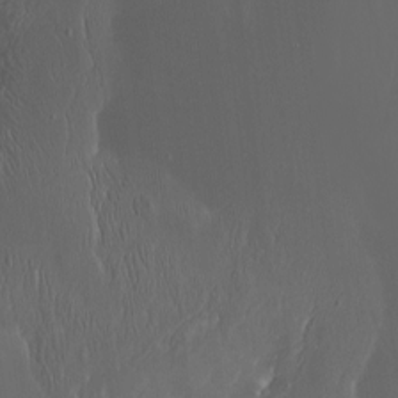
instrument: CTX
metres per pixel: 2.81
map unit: Nhu
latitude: -5.5210
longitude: -90.8758
